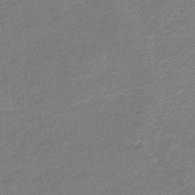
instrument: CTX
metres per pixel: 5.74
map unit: eHb
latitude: -45.6533
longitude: 89.5588
